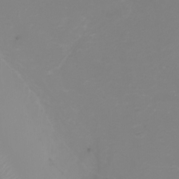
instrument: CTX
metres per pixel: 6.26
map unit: Ht
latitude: -3.0297
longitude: -62.1200
